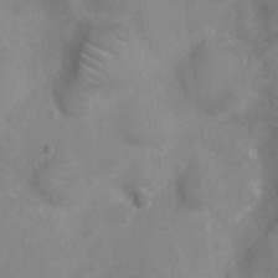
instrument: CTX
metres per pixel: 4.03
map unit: Ht
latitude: -4.3306
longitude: -16.2523
